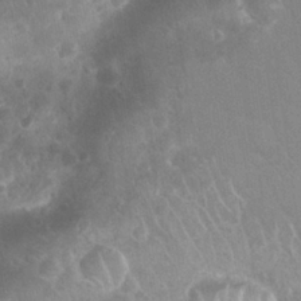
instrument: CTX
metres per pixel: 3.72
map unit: Nhu
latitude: 28.2522
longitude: -64.6868
